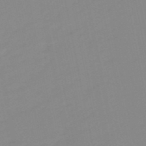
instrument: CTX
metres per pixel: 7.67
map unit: lHb
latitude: -49.2943
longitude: 80.9164
